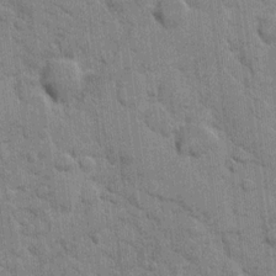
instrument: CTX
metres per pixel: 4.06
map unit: eHh
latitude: 9.9339
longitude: -65.1781
